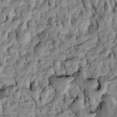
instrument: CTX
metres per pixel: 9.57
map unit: Htu
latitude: -3.2375
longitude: 156.2739
